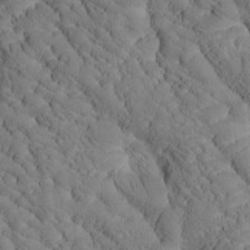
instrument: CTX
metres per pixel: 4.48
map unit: Htu
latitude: -0.9731
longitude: 174.0283
